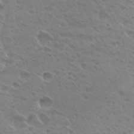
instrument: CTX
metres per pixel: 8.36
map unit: Hto
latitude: 27.9717
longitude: -39.5749
